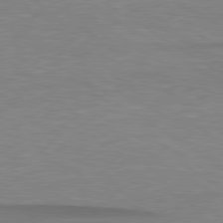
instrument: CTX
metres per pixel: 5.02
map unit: lApd
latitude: 79.1781
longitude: -88.4412
